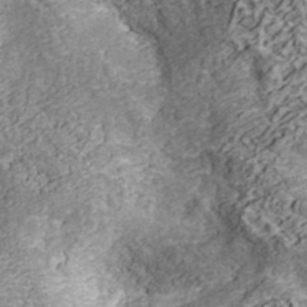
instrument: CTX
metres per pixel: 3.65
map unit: ANa
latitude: 40.8569
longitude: 52.1983
